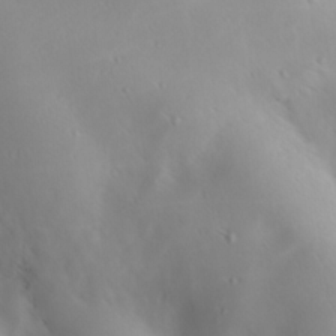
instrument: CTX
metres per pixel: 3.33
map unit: lAa
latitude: 20.0444
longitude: -138.1956
